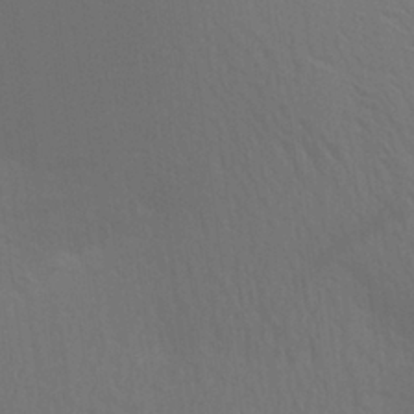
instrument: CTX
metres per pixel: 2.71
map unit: Aa
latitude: 26.4790
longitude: -145.6694
